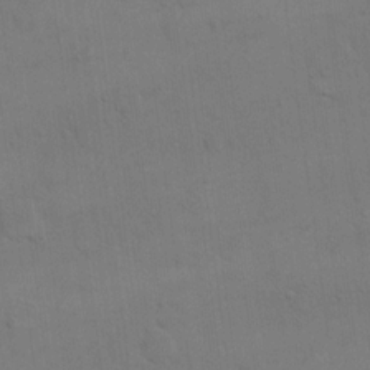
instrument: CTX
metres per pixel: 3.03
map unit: eHh
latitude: 17.3482
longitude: -66.2900
